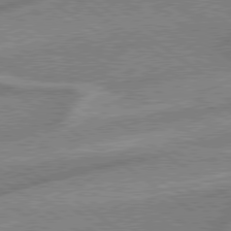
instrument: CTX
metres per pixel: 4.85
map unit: lApd
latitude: 79.1781
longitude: -171.8772
